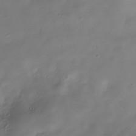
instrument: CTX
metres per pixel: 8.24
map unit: Hve
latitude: -31.5777
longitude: 94.6329
